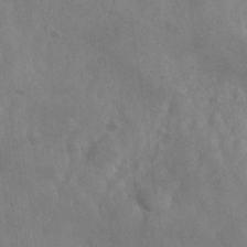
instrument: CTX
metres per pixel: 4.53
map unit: Nhu
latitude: -27.8044
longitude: -58.0255
